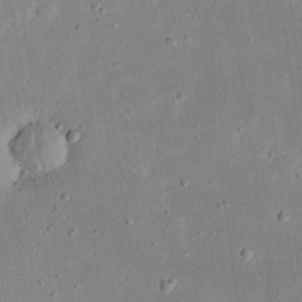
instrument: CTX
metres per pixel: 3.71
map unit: eHh
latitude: 23.4237
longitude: -67.8016
